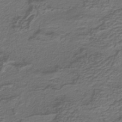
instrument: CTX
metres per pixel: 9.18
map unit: lHb
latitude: -39.7100
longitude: 53.6721
